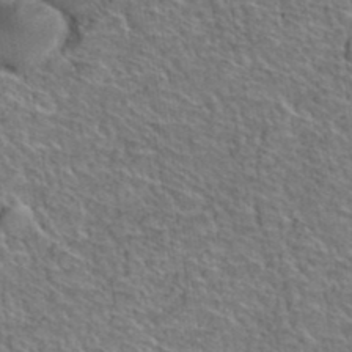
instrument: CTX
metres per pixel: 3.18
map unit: Hto
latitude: 38.4790
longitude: -45.0458
